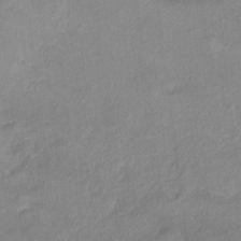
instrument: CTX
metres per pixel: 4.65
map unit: Ht
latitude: 12.3278
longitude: -39.4993
